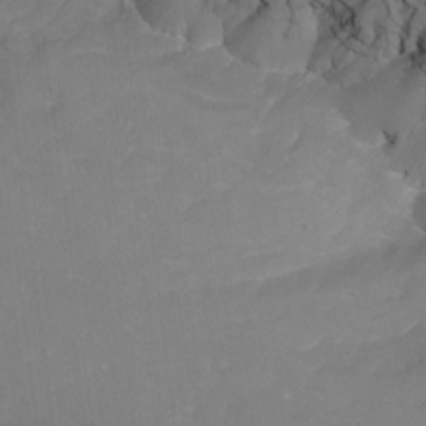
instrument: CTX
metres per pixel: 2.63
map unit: Nhu
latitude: -15.6722
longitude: -57.9906
